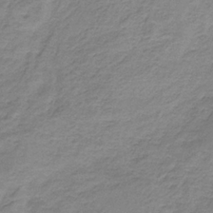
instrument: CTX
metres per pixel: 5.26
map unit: HNb
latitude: -33.7289
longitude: 60.3495
